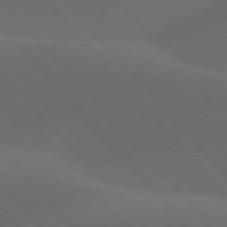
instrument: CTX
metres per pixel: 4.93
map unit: lApd
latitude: 78.1011
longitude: -53.7828
